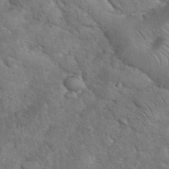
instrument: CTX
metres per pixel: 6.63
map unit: eHh
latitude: 36.1200
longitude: -65.3293
